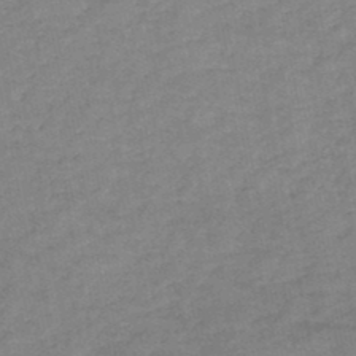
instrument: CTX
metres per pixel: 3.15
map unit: HNb
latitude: -45.8045
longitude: -36.1578
